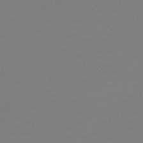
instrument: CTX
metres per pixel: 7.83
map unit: HNb
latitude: -46.2739
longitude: 56.2928
